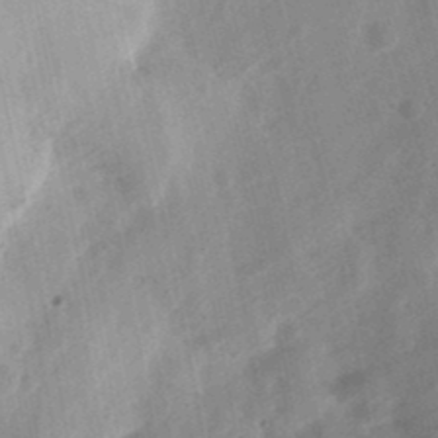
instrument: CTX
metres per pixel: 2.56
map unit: Ht
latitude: 13.6127
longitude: -74.6679
